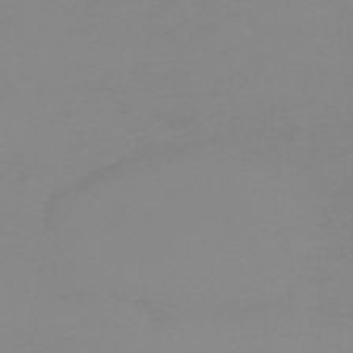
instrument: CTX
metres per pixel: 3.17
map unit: HNb
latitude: -56.0094
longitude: -46.1578
